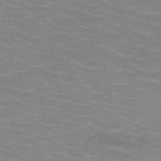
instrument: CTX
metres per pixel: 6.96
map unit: HNb
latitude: -46.7841
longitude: -47.0459
